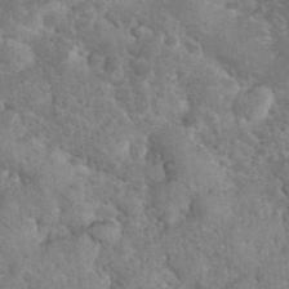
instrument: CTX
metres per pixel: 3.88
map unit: eHh
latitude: 34.3467
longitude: -65.9528
